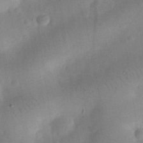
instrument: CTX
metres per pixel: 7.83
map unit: eHh
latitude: 25.6316
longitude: -68.1011
